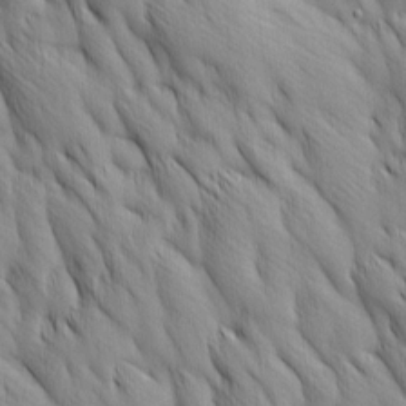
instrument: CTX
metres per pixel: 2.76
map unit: Ave
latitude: 12.7058
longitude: -105.8773
